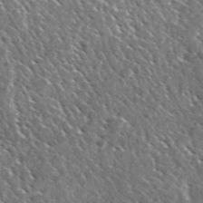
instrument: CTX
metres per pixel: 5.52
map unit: Ave
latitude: 37.0081
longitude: -110.3467
